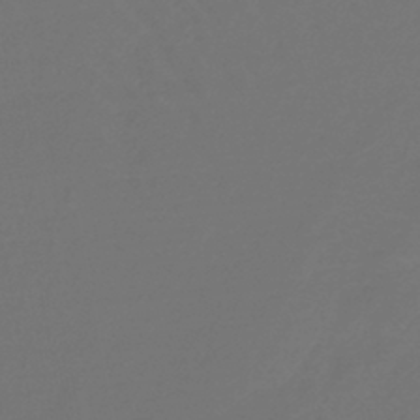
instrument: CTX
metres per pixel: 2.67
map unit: lHb
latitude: -43.6910
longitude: 77.9556
